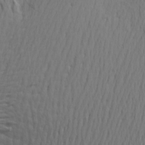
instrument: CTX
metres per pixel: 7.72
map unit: Aa
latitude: 17.9717
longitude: -144.7435
